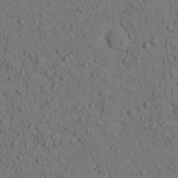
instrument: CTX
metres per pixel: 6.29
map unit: lHvf
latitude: 13.9528
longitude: 178.0472
